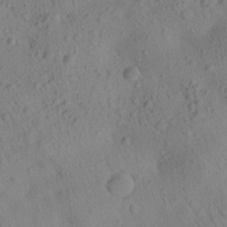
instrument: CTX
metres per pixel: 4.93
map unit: Aa
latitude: 23.2159
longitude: -139.2726
